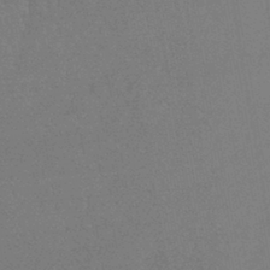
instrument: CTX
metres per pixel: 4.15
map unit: lHb
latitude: -42.9352
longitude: 73.8422
